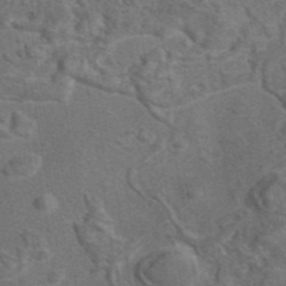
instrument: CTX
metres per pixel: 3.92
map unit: eAb
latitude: 43.5182
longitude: 111.0486
